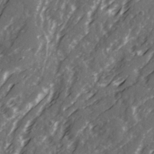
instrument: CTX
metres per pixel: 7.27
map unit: Ave
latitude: 21.0081
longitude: -131.5560
